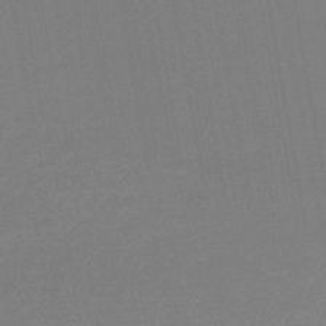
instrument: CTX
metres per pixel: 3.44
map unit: lHb
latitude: -45.1053
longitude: 63.2754
